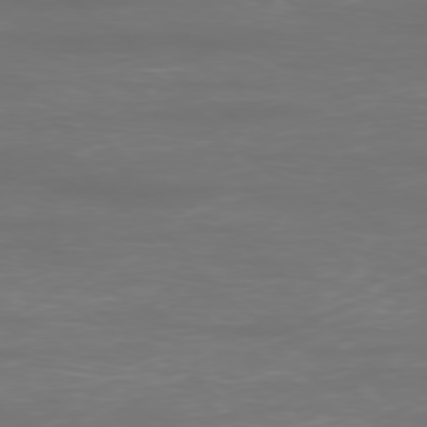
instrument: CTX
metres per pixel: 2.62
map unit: Ap
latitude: -78.3873
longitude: -94.4223
